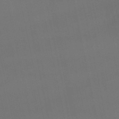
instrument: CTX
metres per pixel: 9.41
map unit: lHb
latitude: -47.1620
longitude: 66.9164
